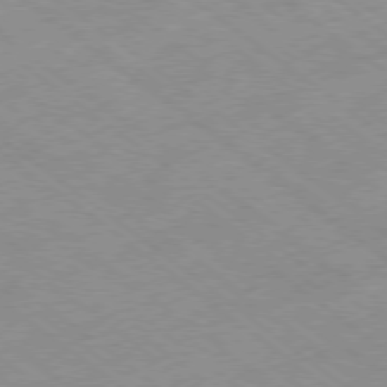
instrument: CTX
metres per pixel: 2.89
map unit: Hpe
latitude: -78.1794
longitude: -22.1956
